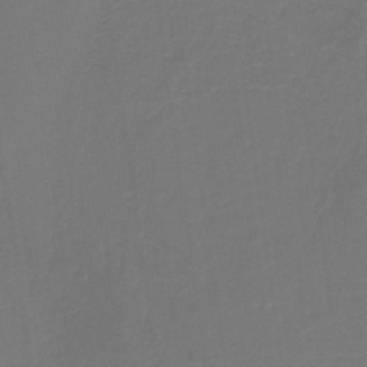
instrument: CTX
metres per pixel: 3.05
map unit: lHb
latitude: -38.0661
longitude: 58.4062
